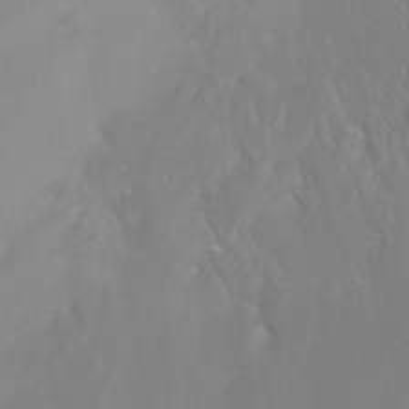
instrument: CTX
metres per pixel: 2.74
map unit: Ht
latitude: -16.5196
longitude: -46.7058
